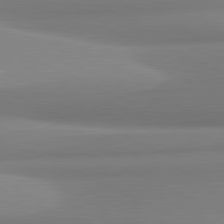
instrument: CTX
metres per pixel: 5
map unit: lApd
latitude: 81.6316
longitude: 176.8030
